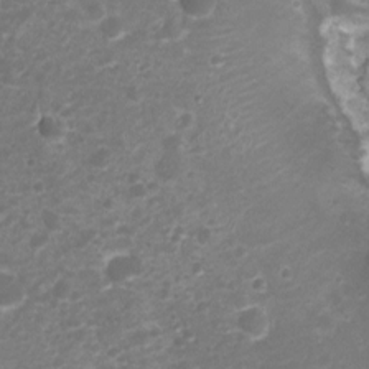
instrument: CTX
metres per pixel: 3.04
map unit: Nhu
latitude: 4.9325
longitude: -17.8205
